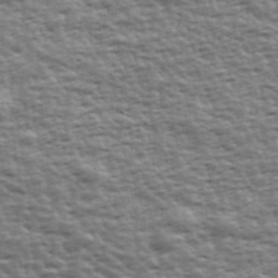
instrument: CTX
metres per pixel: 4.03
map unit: Ave
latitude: 42.6680
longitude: -113.2348
